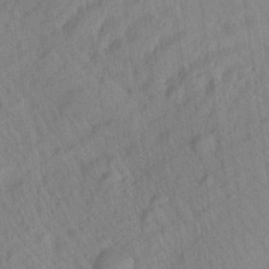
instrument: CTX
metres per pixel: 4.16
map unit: Aa
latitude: 27.2159
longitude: -141.6504
